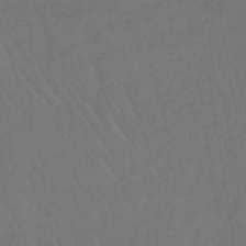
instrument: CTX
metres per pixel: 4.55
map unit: lHb
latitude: -42.7841
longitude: 66.9164
